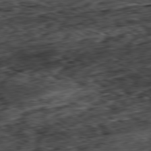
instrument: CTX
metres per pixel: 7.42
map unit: Hpe
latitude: -80.3118
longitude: 21.8800
